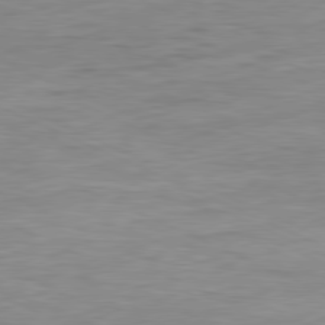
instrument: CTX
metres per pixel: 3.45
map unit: Ap
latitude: -81.1431
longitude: -81.9150
